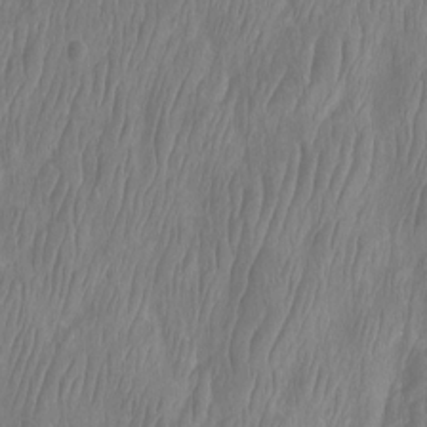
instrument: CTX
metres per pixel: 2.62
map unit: Htu
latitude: -8.9731
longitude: -75.4615
